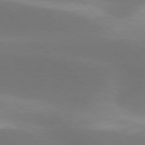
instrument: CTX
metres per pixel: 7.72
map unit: lApd
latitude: 77.3859
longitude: -50.3467
